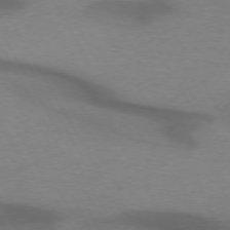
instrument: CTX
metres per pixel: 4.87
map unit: lApd
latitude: 71.9717
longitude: -51.5749
